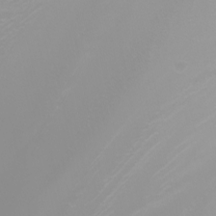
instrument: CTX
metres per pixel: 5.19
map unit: Nhu
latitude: -4.4818
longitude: -90.1011
